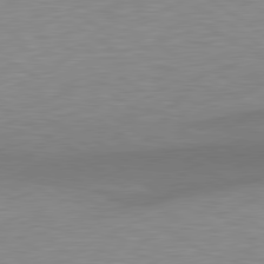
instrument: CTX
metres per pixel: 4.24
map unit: lApd
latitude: 79.6127
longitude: -94.1578
